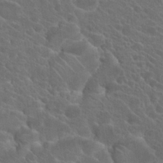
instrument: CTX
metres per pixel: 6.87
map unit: Hto
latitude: 23.8772
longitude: -39.7638
